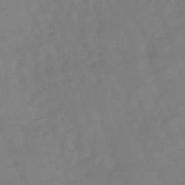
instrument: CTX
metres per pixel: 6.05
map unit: eHb
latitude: -49.4077
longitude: 77.6344
